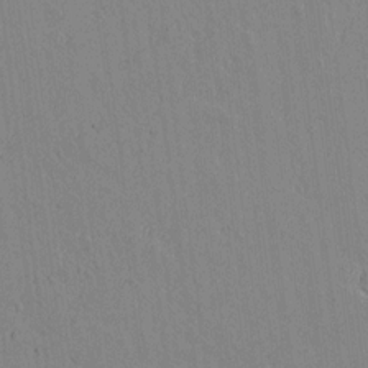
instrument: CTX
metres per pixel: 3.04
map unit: lAvf
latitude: 15.3671
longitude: -125.5182
